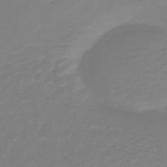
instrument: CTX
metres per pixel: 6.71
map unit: lHb
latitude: -41.7289
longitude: 60.3306
